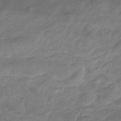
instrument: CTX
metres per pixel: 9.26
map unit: eHb
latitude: -33.1431
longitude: 68.6896
